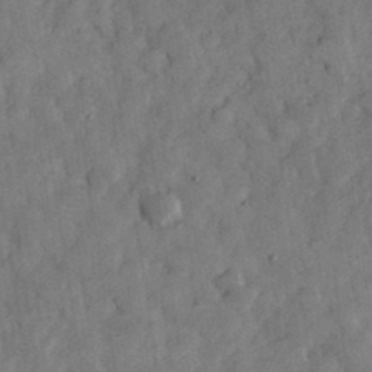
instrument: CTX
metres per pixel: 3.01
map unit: eHh
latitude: 34.6868
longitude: -69.3293
